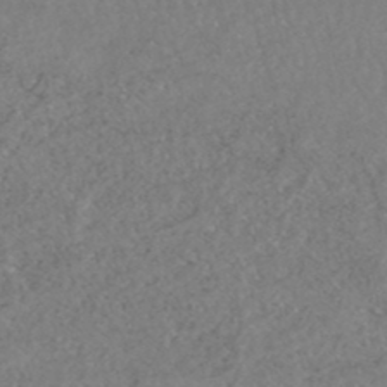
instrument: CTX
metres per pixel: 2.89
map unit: HNhu
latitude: -47.4265
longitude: 98.0283
